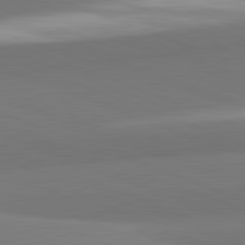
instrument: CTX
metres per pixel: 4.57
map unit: lApd
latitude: 82.4034
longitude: 150.1417
